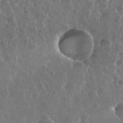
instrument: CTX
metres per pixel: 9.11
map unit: eHh
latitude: 34.2333
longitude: -58.0633
